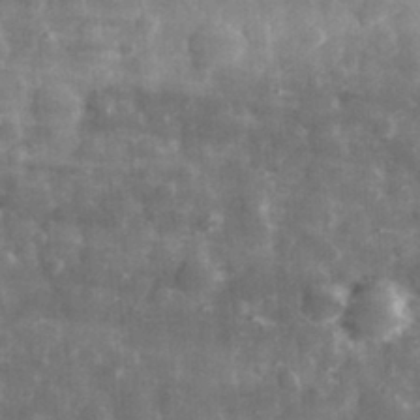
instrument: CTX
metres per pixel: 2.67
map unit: eHh
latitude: 31.4994
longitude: -71.4615
